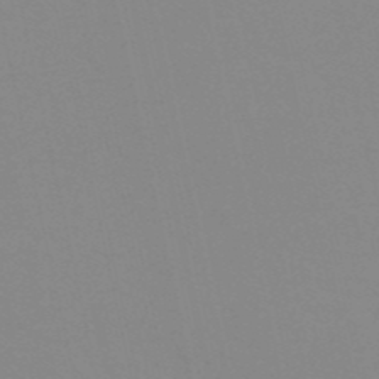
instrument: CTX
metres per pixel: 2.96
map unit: eHh
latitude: -53.4076
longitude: -25.2725
